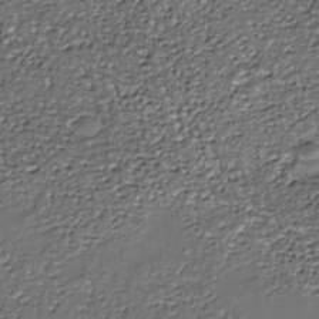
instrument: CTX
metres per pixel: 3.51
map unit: Nhe
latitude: -37.7855
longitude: -87.1403
